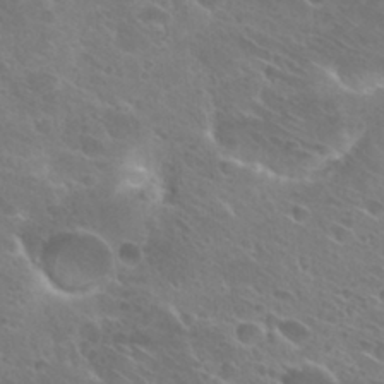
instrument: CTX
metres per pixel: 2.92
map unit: Hto
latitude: 27.3671
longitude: -40.1766
